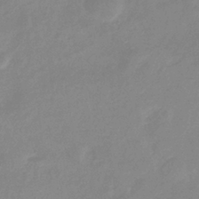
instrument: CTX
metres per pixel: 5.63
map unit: eHb
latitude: -36.5762
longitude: 74.1795
